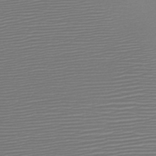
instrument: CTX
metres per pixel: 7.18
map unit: HNb
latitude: -47.1620
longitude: -41.7638
